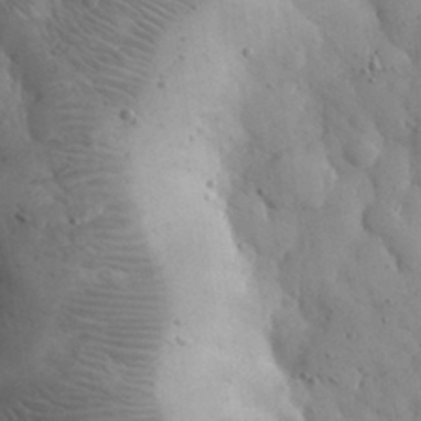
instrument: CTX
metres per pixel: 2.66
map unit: eHh
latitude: 30.6491
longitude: -68.1200
